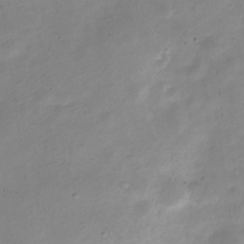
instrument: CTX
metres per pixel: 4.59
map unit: Nve
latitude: -23.3321
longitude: 105.8989
